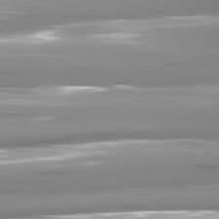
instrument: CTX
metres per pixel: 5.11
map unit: lApd
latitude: 81.1592
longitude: -145.1592
